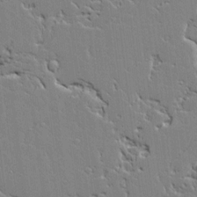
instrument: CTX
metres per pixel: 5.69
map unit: Aa
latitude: 12.6491
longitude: -125.6505
